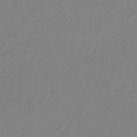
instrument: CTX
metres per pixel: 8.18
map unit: eHb
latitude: -44.5763
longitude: 89.5777
